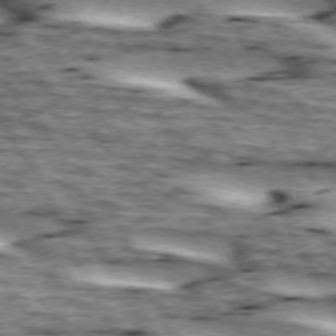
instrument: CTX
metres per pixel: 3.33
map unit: lApd
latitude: 73.7261
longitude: -55.3104
